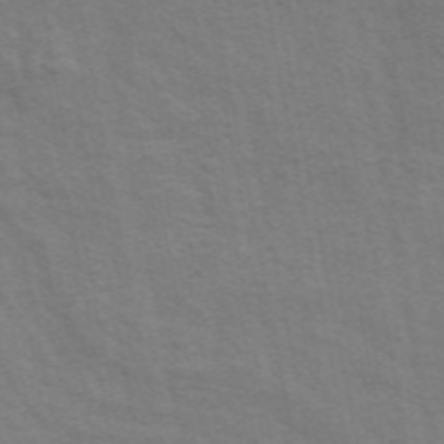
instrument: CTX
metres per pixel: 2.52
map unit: ANa
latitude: 49.8583
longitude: -74.6679
